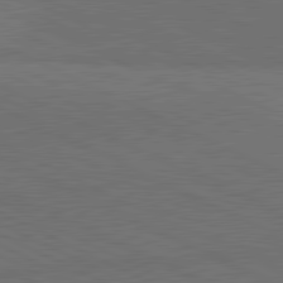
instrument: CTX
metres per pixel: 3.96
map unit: lApd
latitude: 81.5560
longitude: 149.1809
